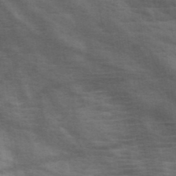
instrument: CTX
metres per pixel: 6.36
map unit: HNb
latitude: -46.4251
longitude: -45.4048
